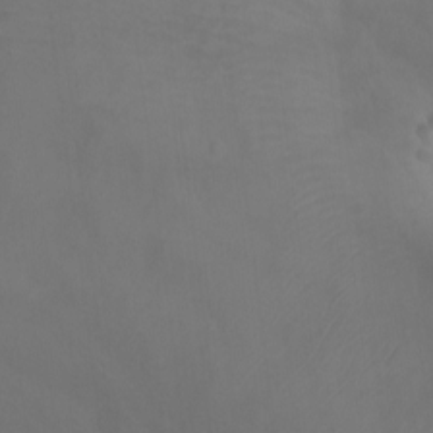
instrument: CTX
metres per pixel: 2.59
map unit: Ht
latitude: -0.3118
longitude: -32.7435
